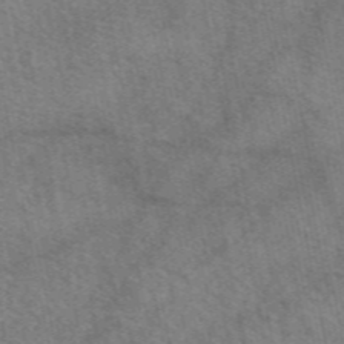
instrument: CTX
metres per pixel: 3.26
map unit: eAb
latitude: 50.7057
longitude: 115.0864
